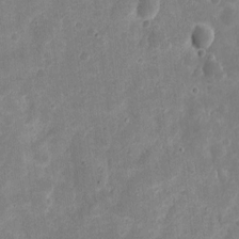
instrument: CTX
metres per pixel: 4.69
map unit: eHh
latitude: 9.4993
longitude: -72.0822
